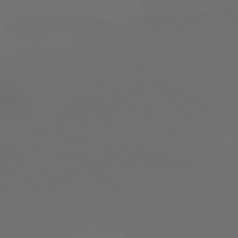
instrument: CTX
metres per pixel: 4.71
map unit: lApd
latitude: 79.7261
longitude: -175.8206
